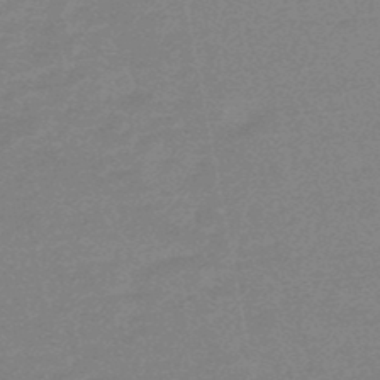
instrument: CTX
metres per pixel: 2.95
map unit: eHb
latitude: -48.2362
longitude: 88.0283
